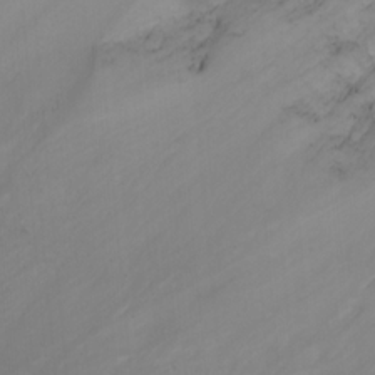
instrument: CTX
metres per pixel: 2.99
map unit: Htu
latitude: -7.4832
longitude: -64.4979
